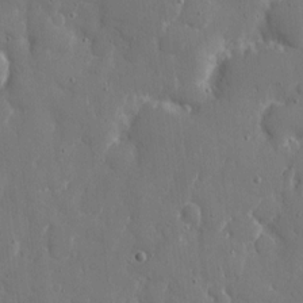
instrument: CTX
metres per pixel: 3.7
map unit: eHh
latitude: 7.6883
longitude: -68.4034
